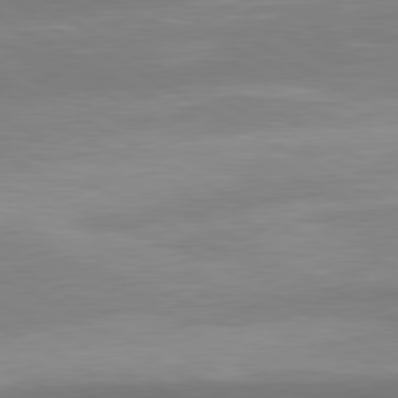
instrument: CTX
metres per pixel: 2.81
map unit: lApd
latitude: 80.4601
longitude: 176.4818
